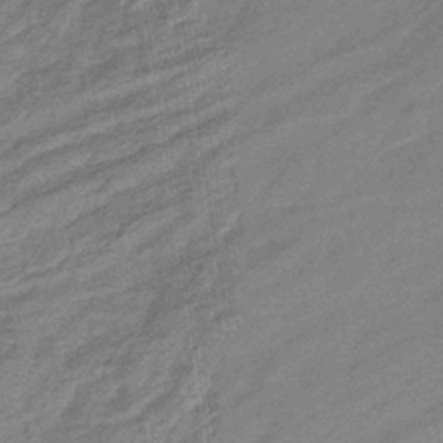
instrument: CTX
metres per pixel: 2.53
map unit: eHb
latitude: -33.3888
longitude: 74.8030
